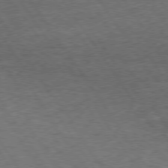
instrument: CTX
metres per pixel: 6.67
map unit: Hpe
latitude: 74.6868
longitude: -142.3278
